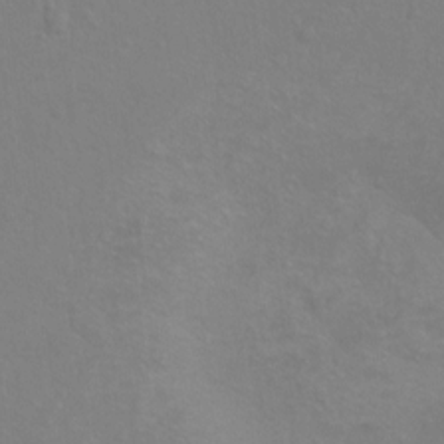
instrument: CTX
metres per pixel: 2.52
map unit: Hto
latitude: -6.2928
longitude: -35.4426
